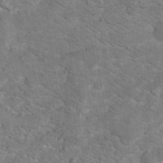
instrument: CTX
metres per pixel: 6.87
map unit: Hto
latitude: 17.3482
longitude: -38.1011
